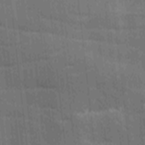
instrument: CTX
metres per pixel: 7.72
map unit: Ave
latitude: -9.5021
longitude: -123.1403
